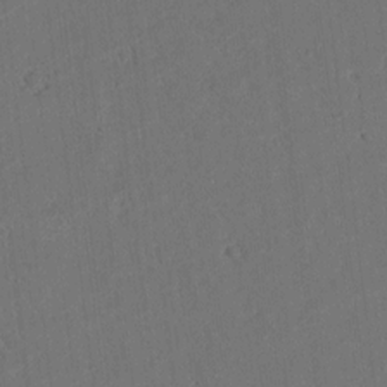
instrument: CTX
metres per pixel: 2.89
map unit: lAvf
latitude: 9.3671
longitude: 167.7478
